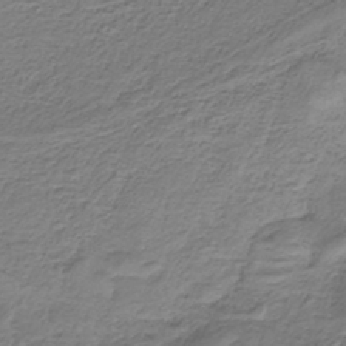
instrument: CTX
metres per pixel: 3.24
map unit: HNb
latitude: -35.1053
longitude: 58.3117
